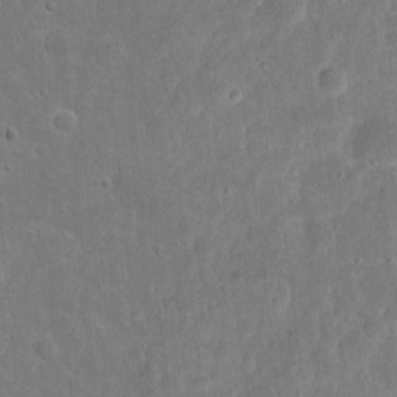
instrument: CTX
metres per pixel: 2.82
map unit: eHh
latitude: 9.8772
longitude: -72.5546
